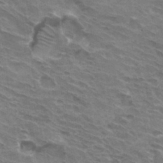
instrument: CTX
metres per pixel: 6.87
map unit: Hto
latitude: 32.7624
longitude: -42.6680
